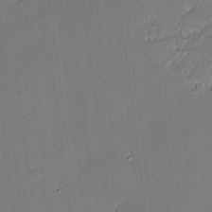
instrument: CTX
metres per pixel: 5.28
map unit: eHh
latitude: -2.8407
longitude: -83.7827
